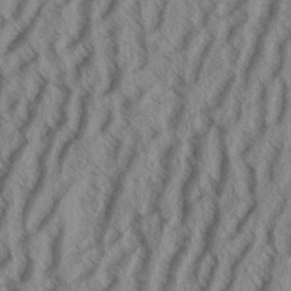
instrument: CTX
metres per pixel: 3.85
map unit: eHh
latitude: 33.9339
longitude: -139.6316
